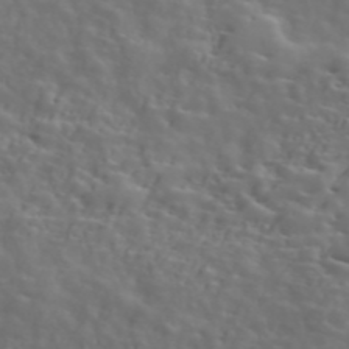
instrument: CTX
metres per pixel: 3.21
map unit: ANa
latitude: 47.6505
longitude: -83.4615
